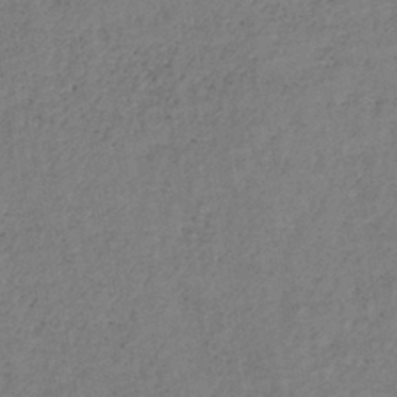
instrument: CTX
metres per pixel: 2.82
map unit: lHb
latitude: -38.9542
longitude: 72.7274
